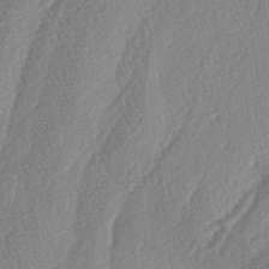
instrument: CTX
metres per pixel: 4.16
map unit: lAa
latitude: -4.5762
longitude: -130.4034
